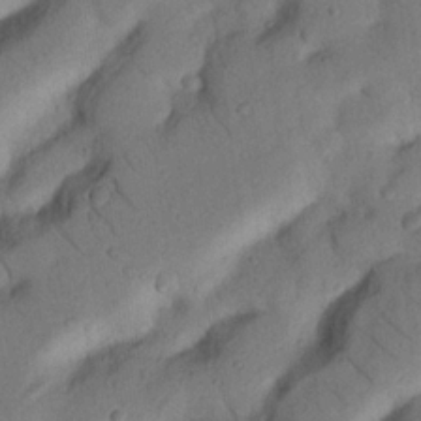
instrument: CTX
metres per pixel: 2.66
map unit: Nhu
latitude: 21.6316
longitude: -75.6127
